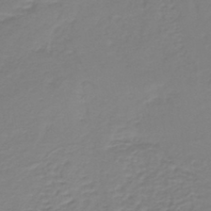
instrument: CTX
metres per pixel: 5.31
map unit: lHb
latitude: -42.1794
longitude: 52.2550
